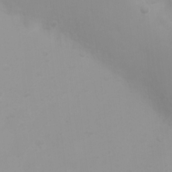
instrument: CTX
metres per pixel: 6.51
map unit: Ht
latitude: 3.9717
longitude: -22.8947
